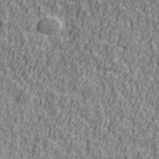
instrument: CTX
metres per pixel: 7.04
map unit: Ave
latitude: 41.4426
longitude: -112.8191
